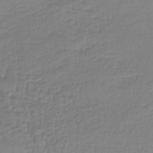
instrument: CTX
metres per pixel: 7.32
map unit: lHb
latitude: -42.5951
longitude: 59.0675
